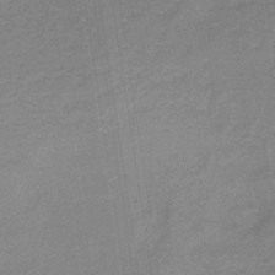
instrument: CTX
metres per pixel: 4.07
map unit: HNb
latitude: -32.7841
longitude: 57.5210
